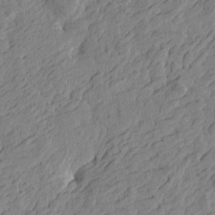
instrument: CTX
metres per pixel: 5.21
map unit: Htu
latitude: -4.1416
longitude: -179.1403
